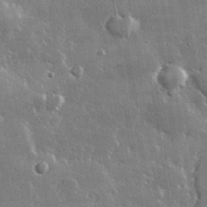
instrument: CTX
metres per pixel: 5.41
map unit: lHvf
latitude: 32.7057
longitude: -91.4426
